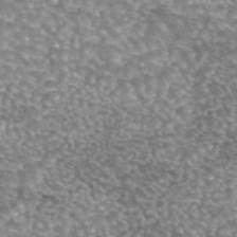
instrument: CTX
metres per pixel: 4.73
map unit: eAb
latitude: 44.8002
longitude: 105.5210
